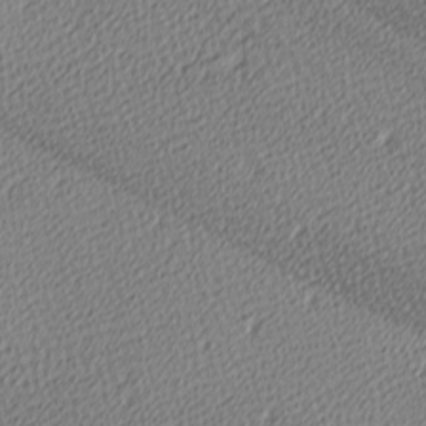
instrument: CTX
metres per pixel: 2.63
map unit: lAa
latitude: -10.6141
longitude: -125.9528
